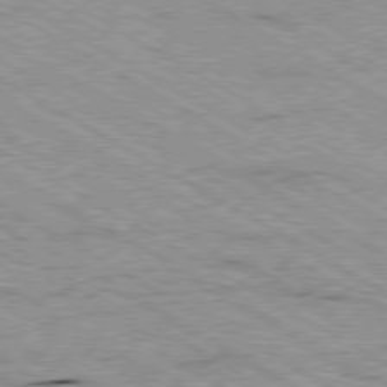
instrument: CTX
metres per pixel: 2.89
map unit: Ap
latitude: -80.4251
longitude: -53.9528
